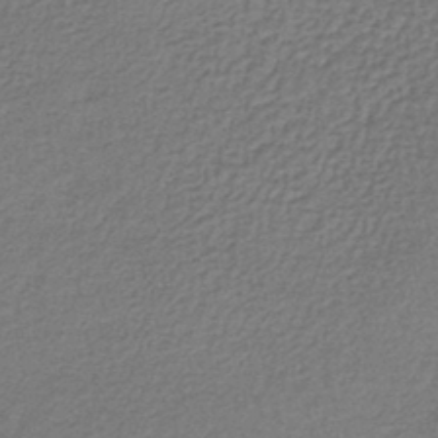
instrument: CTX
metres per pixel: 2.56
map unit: lHb
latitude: -43.7099
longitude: 66.5952
